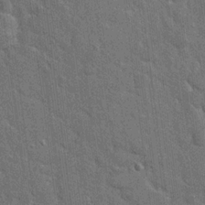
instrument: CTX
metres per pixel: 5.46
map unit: Hto
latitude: 15.9339
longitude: -34.6301
